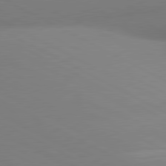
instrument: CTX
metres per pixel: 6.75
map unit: lApd
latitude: 80.9514
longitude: 135.1431
